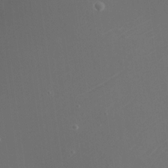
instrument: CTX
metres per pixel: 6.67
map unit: Nhu
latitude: -24.6518
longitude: -72.5735
